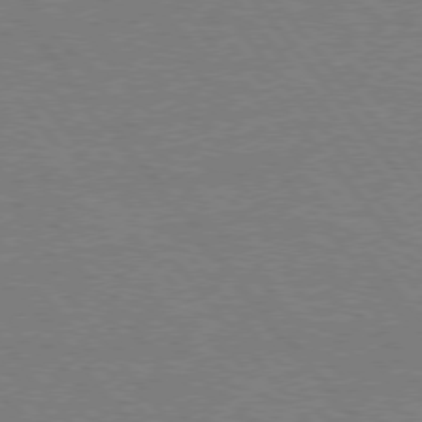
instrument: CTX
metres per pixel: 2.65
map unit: Hpe
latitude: 75.6694
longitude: -156.9702
